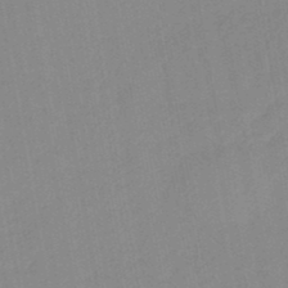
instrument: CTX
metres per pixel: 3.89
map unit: lHb
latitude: -46.1039
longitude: 73.1053
